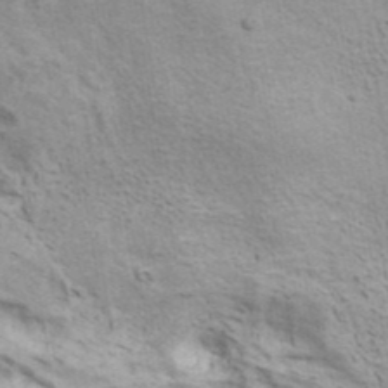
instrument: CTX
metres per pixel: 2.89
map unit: ANa
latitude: 41.9150
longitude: 17.6155
